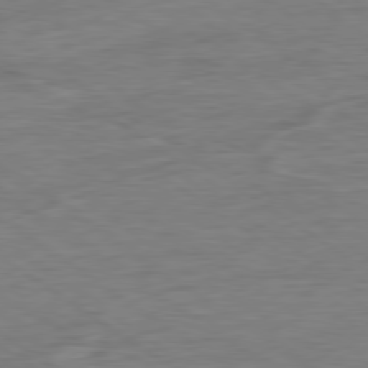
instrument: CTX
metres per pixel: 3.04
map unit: Ap
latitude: -80.1606
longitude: -80.1389
